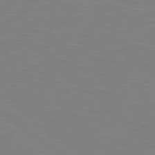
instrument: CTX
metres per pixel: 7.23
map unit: Hpe
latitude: 78.8002
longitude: -148.2145
